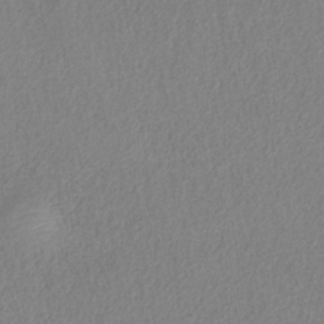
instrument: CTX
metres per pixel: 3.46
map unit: HNb
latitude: -33.2943
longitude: 54.9920
